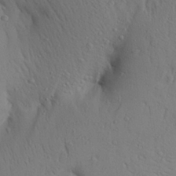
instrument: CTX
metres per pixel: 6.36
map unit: Aa
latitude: 26.8947
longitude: -148.4034
